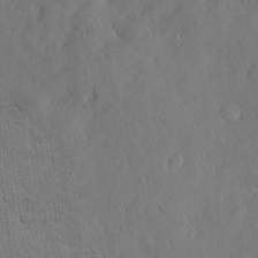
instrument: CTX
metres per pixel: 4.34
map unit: eHh
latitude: 4.6868
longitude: -75.2348
